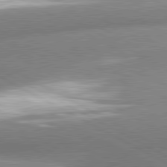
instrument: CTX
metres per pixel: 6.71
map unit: lApd
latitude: 80.8569
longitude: -163.3482
